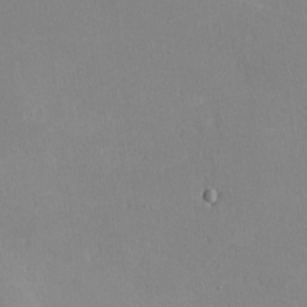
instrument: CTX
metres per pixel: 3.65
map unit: lHvf
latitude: -10.5007
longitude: -100.0444
